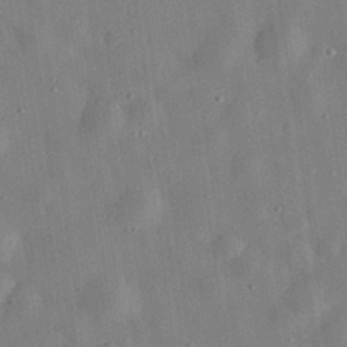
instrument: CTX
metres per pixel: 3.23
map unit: eHh
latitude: 32.7057
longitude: -75.5749
